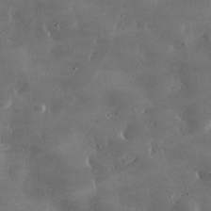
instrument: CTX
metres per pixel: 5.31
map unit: lHvf
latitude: 32.6113
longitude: -90.1389
